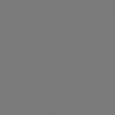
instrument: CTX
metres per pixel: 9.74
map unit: Hpe
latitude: 76.4790
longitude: -136.3656
